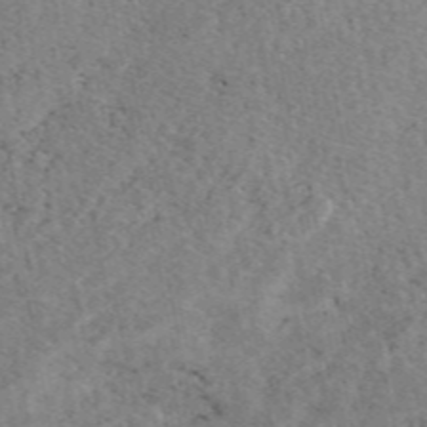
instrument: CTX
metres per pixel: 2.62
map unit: eAb
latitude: 48.7813
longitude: 106.9920
